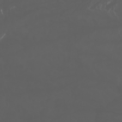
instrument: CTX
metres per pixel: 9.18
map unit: Htu
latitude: -0.8408
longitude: -76.1766
